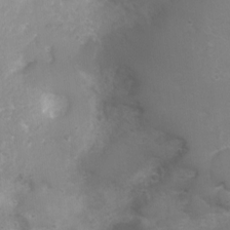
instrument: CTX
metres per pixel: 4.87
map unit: Nhu
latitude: 4.9514
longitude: -17.3104
